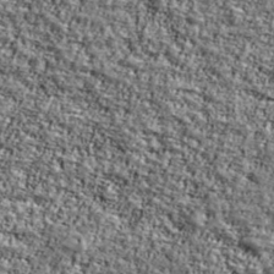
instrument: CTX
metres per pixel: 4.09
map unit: Ave
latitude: 42.4601
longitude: -110.8569
